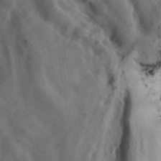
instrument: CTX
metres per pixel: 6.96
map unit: lAa
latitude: -7.4643
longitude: -123.7072
